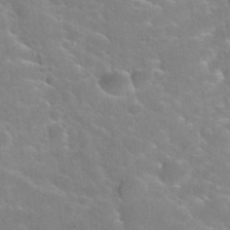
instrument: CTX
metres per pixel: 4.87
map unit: Hto
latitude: 35.6316
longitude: -46.2901
